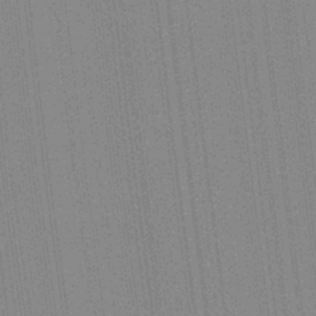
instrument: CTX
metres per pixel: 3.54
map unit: Aa
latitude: 28.2711
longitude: -147.2726
